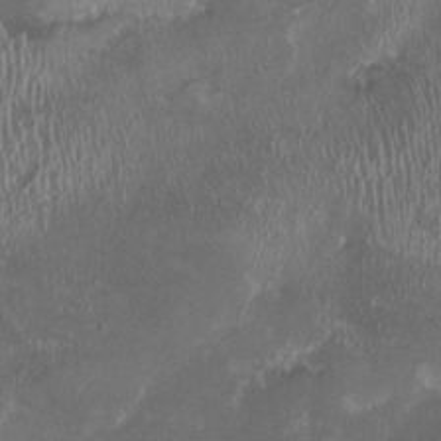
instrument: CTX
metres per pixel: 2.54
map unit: HNhu
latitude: -3.1431
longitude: -6.5735
